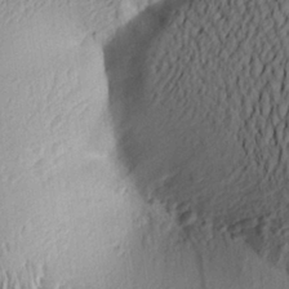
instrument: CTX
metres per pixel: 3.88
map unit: Aa
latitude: 23.8772
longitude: -150.0822
